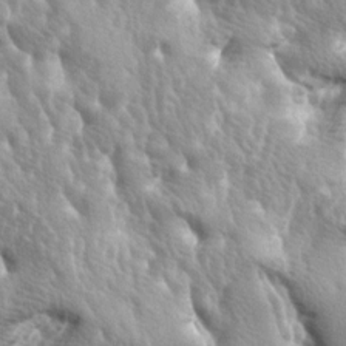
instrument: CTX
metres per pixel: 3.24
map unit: lAa
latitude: -6.2739
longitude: -125.4615
